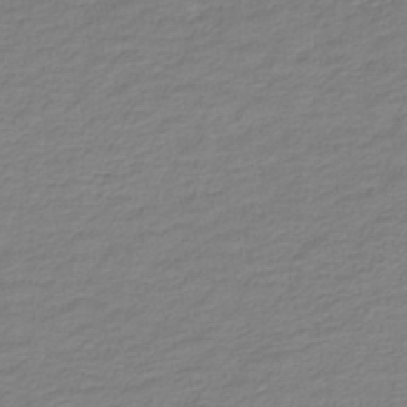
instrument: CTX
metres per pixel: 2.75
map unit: lHb
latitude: -43.2942
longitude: 70.1228
